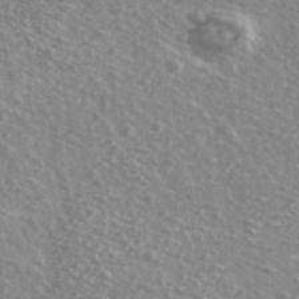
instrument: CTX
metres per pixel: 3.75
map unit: Ave
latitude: 39.2348
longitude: -109.4804
